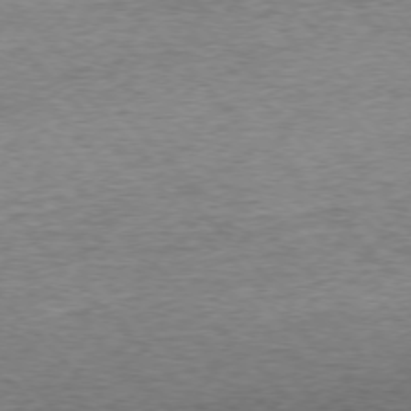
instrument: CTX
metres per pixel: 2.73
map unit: Ap
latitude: -76.7652
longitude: -97.0269
